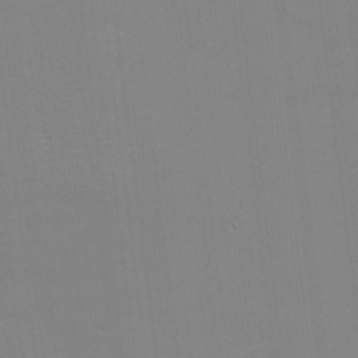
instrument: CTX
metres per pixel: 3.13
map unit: eHh
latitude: -3.0486
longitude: -80.4034
